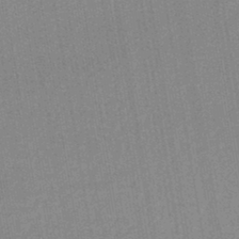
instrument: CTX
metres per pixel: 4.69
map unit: lHb
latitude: -41.8989
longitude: 62.7841
